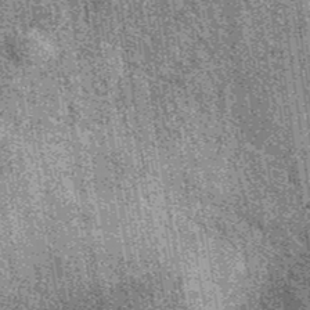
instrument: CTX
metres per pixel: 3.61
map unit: eAb
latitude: 38.9514
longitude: 107.6155
